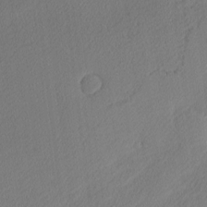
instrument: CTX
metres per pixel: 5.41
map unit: Nhu
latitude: 1.3859
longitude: -77.1970
